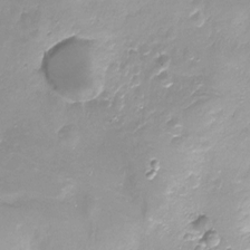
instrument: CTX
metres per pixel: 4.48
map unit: Ht
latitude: -16.2929
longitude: -43.5371
